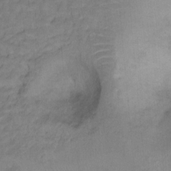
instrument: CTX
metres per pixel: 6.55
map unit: Hto
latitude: 7.3104
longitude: -37.8206
